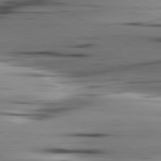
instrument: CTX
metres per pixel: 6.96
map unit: lApd
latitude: 80.6490
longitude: -122.4790
